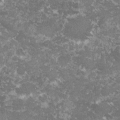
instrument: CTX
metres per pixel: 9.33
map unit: lHvf
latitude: -16.2929
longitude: -99.7260
